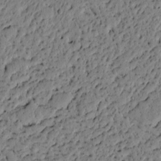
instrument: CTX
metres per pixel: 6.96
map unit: lAvf
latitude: 4.9892
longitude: 165.1054
